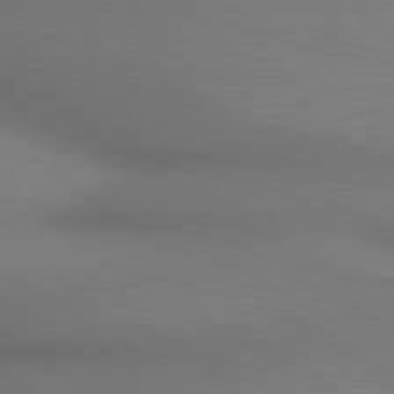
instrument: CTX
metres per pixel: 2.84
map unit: lApd
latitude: 80.2900
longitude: 120.7274
